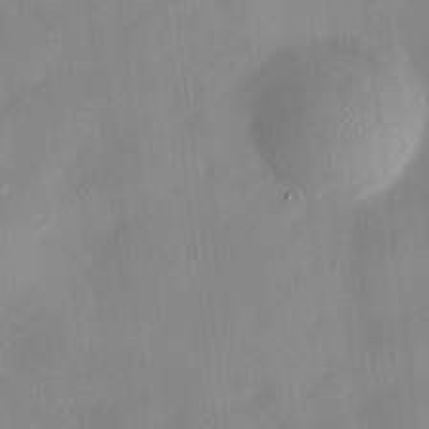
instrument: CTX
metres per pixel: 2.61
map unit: HNhu
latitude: 7.8772
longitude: 10.3495
